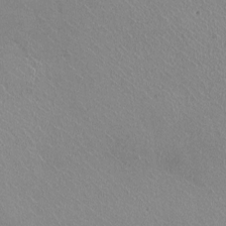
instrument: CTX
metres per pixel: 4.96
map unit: HNhu
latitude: -0.6519
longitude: -2.0822
